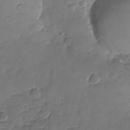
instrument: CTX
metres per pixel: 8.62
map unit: Nhu
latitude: -19.5210
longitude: -57.1592
